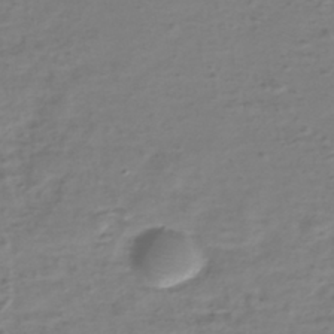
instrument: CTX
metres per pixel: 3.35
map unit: eHh
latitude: -39.7100
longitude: -28.4034
